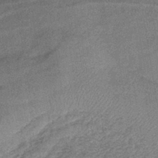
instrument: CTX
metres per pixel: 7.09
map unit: eHb
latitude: -41.3132
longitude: 81.9367
